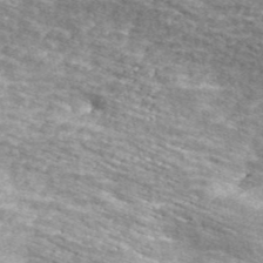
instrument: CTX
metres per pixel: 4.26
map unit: ANa
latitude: 45.0269
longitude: -84.8191
